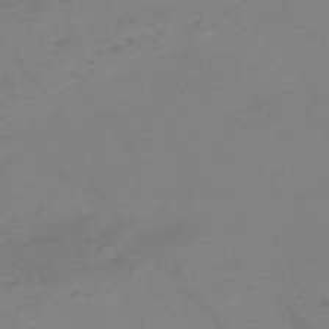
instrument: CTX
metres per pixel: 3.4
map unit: HNb
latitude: -55.3510
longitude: -46.7813
